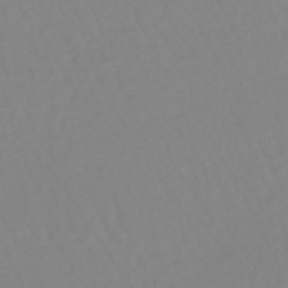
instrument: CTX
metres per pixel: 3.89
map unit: lHb
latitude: -44.4251
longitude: 74.4251
